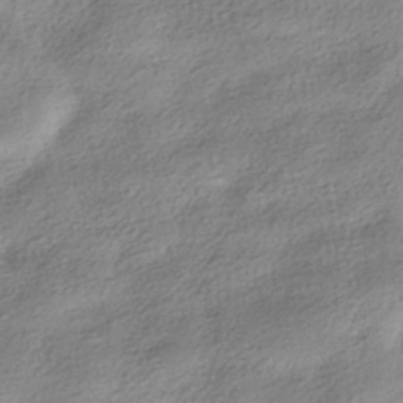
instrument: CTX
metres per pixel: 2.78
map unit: HNhu
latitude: -40.4440
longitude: 96.3873
